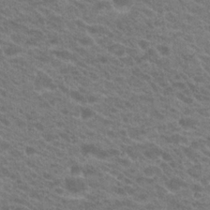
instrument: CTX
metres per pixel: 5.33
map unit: Hto
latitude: 22.2900
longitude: -37.6505
